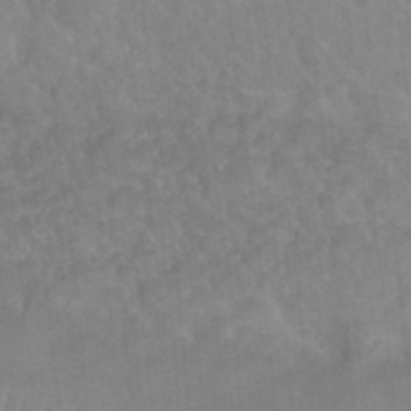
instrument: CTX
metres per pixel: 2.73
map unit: Nhu
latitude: 26.7813
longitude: -56.2144
